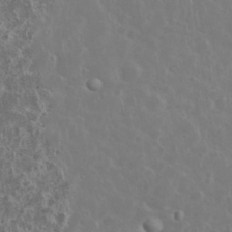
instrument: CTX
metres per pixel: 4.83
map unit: eHh
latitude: 34.9135
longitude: -60.1011
